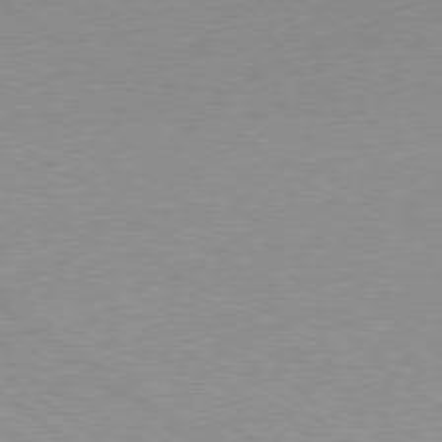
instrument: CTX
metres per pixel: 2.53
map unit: Hpe
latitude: -79.1053
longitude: 9.0108
